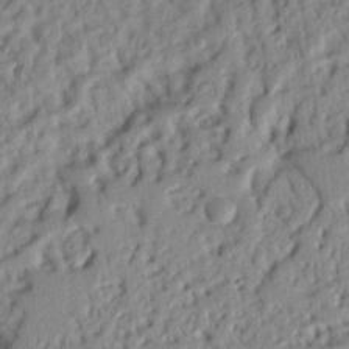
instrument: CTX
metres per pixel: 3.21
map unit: Nhu
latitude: 20.4979
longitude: -77.1214
